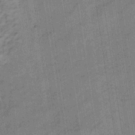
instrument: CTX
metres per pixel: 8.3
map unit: lHb
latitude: -33.6722
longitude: 65.6722
